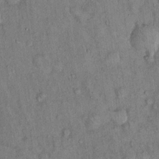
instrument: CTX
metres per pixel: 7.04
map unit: Hto
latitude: 14.1011
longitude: -59.0836
